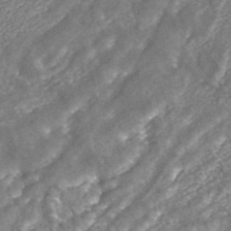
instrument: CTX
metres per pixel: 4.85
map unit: ANa
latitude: 43.6883
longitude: 24.4251
